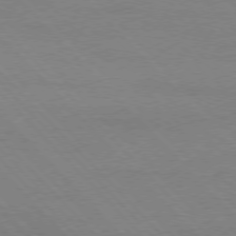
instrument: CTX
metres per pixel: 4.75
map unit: Ap
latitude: -77.7478
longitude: -95.8017
